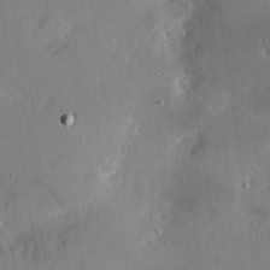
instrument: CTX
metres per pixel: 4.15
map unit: Hve
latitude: 25.6882
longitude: -93.1025
